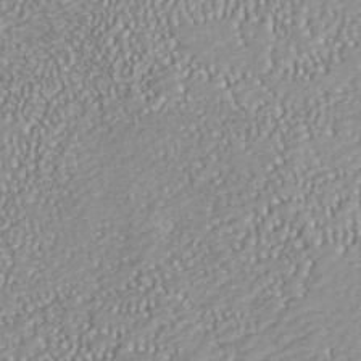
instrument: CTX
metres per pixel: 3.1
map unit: ANa
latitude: 41.8205
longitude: 18.5196
